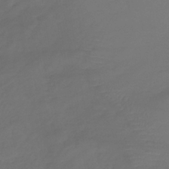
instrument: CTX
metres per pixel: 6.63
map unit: lHb
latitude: -39.2187
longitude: 70.5574
